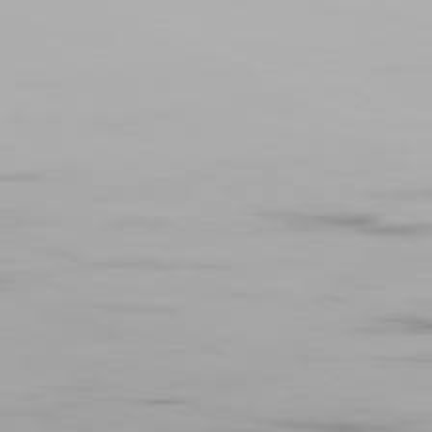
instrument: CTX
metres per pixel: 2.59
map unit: Ap
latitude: -80.2551
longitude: -58.7057
